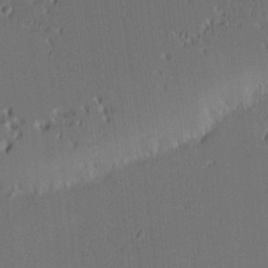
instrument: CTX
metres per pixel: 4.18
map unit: Nhu
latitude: -2.9730
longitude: -72.1011
